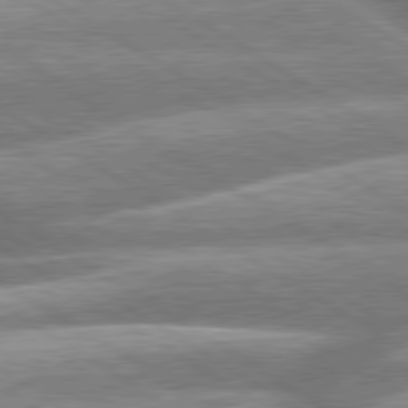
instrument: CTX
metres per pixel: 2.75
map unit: lApd
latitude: 79.8395
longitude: -160.3278
